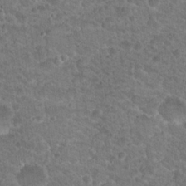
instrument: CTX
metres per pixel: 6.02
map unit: Nhu
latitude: 17.9528
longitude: -31.4238
